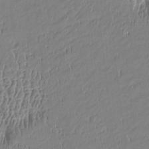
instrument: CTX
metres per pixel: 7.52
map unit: Htu
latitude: -5.3320
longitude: 176.3873
